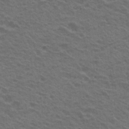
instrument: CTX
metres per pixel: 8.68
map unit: Nhu
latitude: 20.0822
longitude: -31.0459
